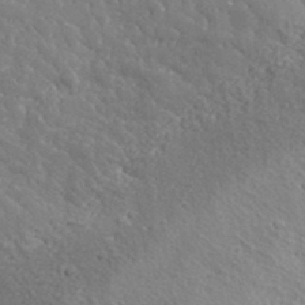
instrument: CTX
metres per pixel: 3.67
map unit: lHvf
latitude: 36.5924
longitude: -87.3104
